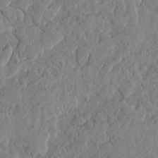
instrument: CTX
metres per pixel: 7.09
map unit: lHvf
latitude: 18.0444
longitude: -116.2334
